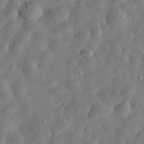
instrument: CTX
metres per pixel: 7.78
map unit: eHh
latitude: 32.7624
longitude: -75.2348
